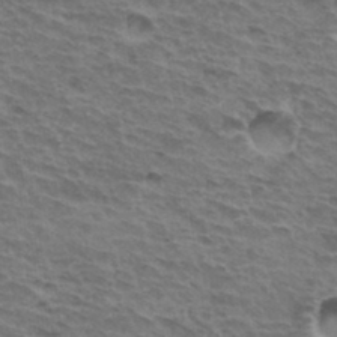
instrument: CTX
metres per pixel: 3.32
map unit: Hto
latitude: 34.7813
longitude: -43.8394
